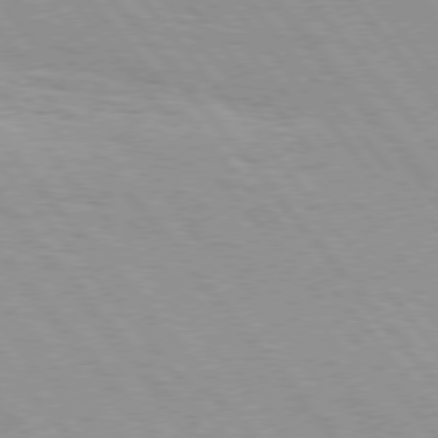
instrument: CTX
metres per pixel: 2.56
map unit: Hpe
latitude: 76.2333
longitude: -152.8947
